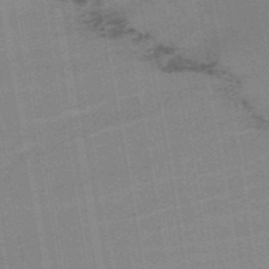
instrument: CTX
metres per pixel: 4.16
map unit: HNb
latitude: -52.3306
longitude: -45.6505
